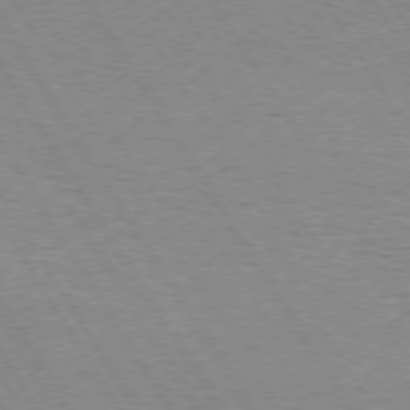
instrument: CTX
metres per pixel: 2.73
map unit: Hpe
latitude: 73.2348
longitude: -143.4427
